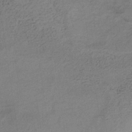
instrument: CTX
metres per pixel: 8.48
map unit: lHb
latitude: -33.9178
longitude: 65.6344
